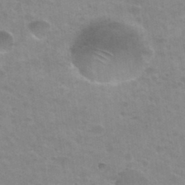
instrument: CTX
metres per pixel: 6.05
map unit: Hto
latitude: 34.0822
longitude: -48.9136
